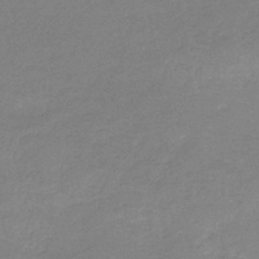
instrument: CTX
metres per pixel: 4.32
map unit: HNb
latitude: -33.9556
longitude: 55.5966
